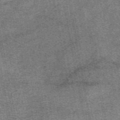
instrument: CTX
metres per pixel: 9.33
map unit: eAb
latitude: 48.1578
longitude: 104.5196
